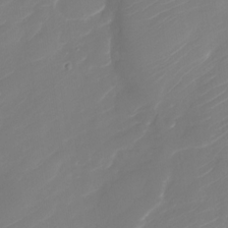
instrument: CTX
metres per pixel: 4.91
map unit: Nhu
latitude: -30.2739
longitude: -71.6694
